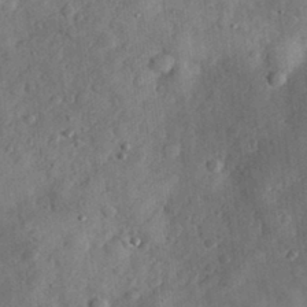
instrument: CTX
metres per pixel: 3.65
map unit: eHh
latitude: 30.3279
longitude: -71.7638
